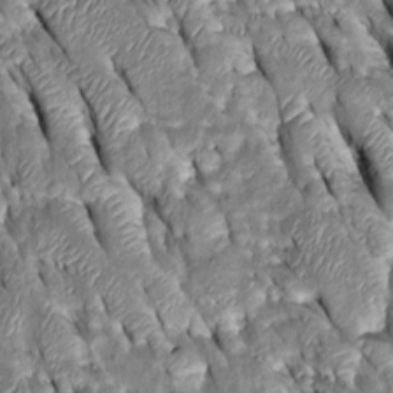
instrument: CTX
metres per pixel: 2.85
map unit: Htu
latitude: -0.2740
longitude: 148.8030
